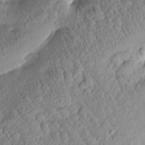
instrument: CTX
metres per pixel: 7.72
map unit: Htu
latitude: -0.2929
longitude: 175.8800
